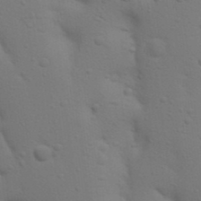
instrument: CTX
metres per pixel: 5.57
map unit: Nhu
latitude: 22.8758
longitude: -73.0648
